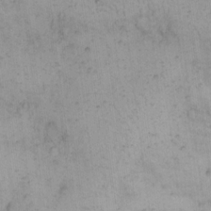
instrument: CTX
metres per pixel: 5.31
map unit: eHh
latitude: 15.2348
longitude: -66.1766
